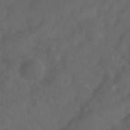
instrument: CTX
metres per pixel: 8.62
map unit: Nhu
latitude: 22.9136
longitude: -65.2726
